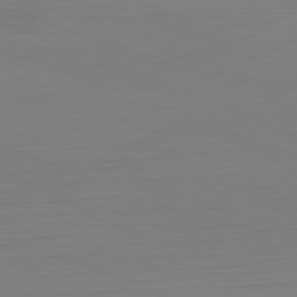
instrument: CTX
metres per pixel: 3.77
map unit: Hpe
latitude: -82.2928
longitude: 7.8233
